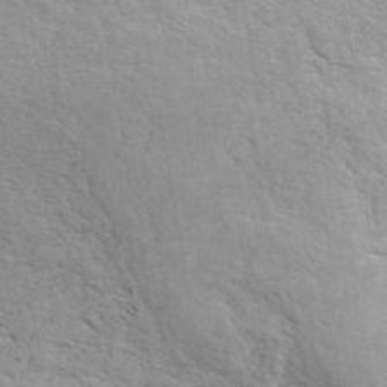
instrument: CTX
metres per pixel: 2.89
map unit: ANa
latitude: 42.3278
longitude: 54.6330
